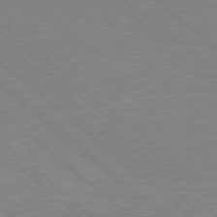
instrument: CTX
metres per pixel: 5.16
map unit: Hpe
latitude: 78.2334
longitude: -123.5749
